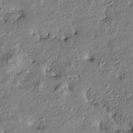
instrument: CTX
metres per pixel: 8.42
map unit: Htu
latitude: -9.0675
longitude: 177.1053
